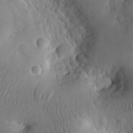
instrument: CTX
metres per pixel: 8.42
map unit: eHh
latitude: 24.4601
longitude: -66.8569
